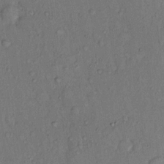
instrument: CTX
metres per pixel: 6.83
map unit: Hto
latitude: 11.4238
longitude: -60.9136
